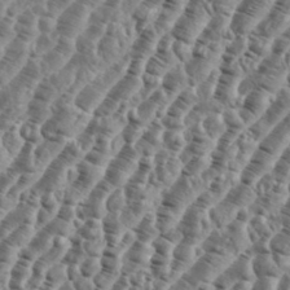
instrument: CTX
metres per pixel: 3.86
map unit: eHh
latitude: 36.4223
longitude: -135.7449
